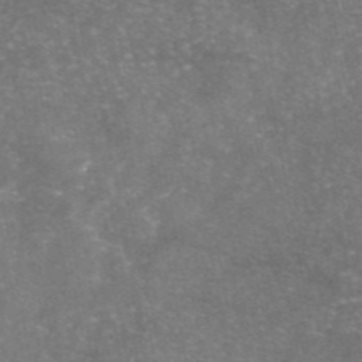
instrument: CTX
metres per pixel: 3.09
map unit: eAb
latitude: 46.3090
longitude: 120.6896
